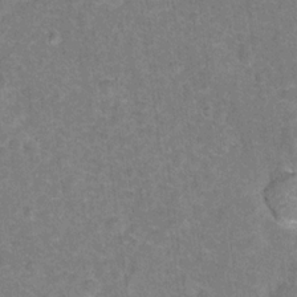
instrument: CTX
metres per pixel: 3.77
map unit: Hto
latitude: 16.8002
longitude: -42.6868
